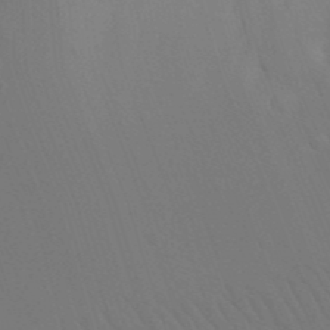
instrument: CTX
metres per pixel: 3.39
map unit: Nhu
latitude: 22.1389
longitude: -73.5749
